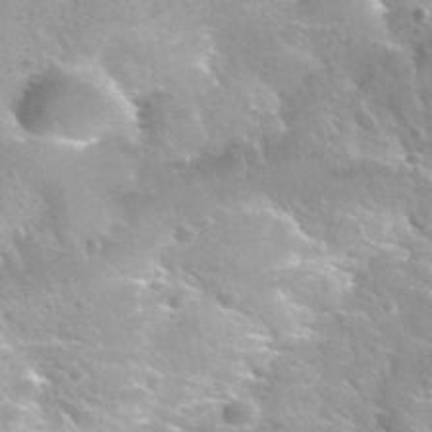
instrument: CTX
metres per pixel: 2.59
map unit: Hto
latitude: 33.7072
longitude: -40.1010
